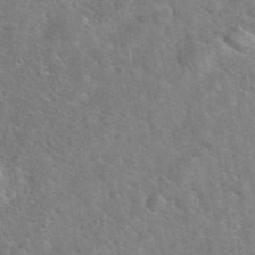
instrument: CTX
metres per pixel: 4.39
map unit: eHh
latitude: 37.1970
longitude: -65.4048
